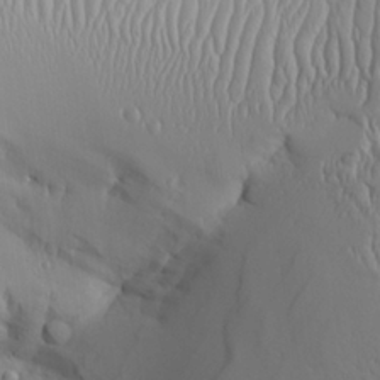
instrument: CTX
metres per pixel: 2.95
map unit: Aa
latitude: 24.9513
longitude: -135.7638
